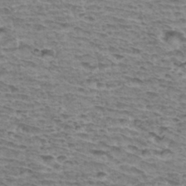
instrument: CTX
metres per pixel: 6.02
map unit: Hto
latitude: 34.2900
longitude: -39.9717
